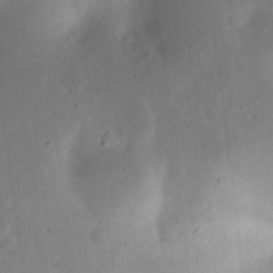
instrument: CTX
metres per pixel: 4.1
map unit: Nhu
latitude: 23.4237
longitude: -70.8947
